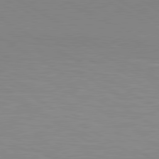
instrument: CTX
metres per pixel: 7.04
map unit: lApd
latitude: 80.2145
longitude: 130.3495
